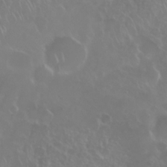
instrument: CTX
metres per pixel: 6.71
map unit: Nhu
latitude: 28.1767
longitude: -61.7071
